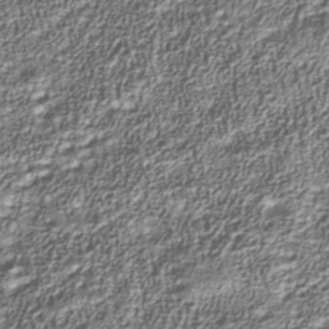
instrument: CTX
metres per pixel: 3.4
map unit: Nhu
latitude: -39.7289
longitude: -85.5749
